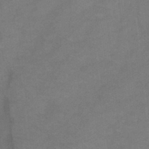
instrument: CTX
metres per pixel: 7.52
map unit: Hto
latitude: 0.1389
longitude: -33.2915
